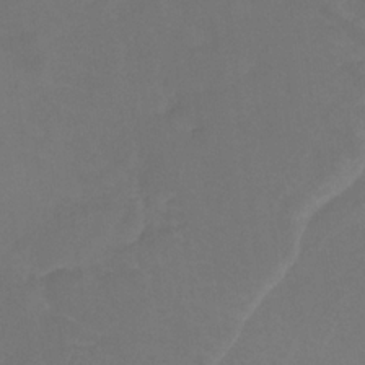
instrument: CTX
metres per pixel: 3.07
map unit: HNb
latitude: -31.1620
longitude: 64.1795
